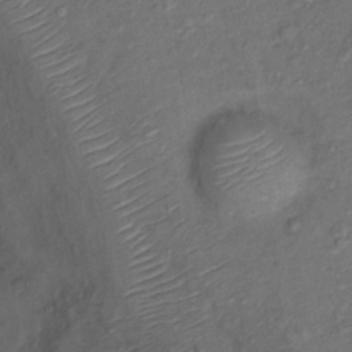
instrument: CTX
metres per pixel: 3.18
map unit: Nhu
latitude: 12.4034
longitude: -28.5734
